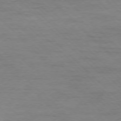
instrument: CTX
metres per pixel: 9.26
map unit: Ap
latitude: -77.2187
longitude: -94.4034
